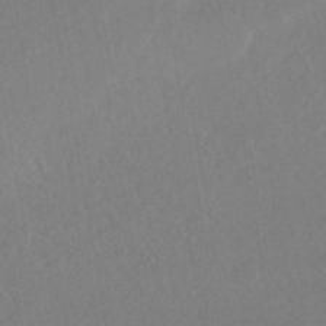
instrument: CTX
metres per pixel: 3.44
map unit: HNhu
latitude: -44.6330
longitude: 94.6707
